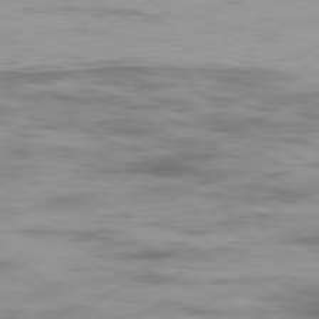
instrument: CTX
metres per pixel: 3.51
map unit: Ap
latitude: -79.3131
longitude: -74.1578
